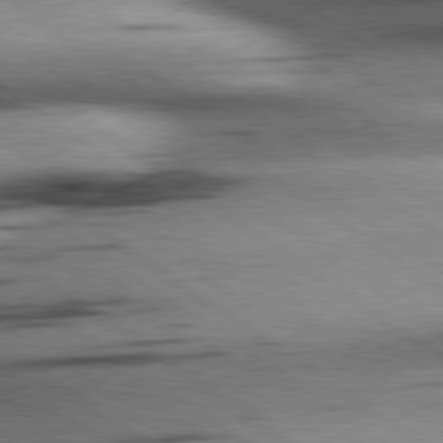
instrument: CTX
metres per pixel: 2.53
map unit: Hpe
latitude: 78.9325
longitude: -155.4804
